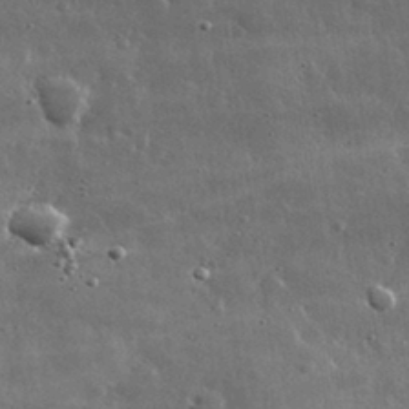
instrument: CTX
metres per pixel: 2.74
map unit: lHvf
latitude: 32.3467
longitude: -90.4223
